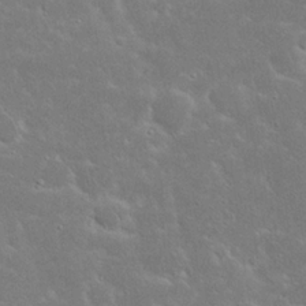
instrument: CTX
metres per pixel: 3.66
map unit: Nhu
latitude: 23.8205
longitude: -72.2334
